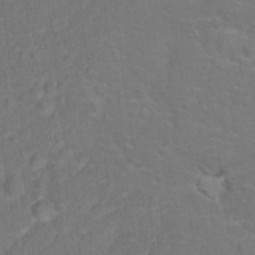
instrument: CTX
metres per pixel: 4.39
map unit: Hto
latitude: 14.1200
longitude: -38.9703
